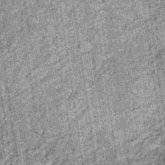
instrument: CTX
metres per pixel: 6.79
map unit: lHb
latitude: -36.1605
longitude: 66.9920
